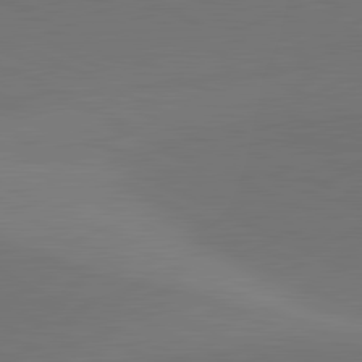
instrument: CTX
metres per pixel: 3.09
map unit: lApd
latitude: 81.6505
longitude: 145.9367
